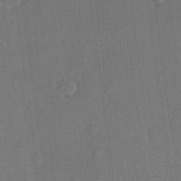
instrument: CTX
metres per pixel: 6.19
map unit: lHvf
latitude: 20.2901
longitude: 144.3873
